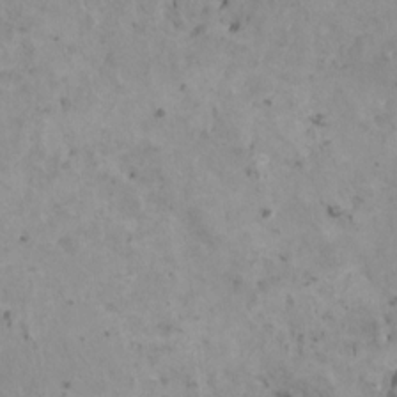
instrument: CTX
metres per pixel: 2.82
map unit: HNhu
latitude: 3.8016
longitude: 4.4818
